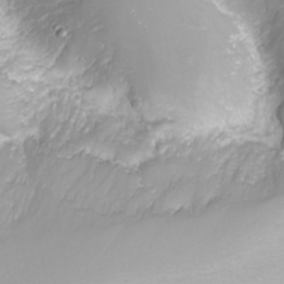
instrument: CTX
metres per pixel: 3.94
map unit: Nhu
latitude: -8.8408
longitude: -80.2145
